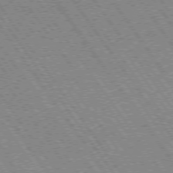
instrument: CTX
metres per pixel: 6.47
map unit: Hpe
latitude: 73.4238
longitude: -142.0255
